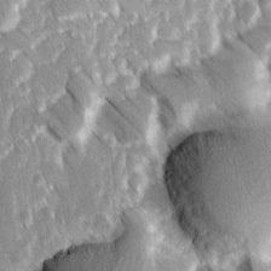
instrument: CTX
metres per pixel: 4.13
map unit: Ave
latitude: 8.7624
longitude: -104.5546
